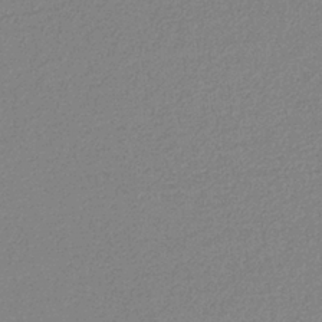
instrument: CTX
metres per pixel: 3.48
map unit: eAb
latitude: -38.4629
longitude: 52.0850
